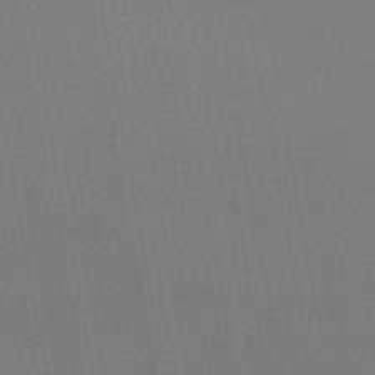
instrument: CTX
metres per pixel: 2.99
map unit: lHb
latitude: -46.3495
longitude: 70.5574
